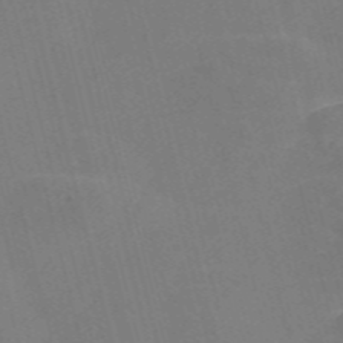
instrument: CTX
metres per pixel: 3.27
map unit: Nve
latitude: -57.6533
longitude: 54.8219
